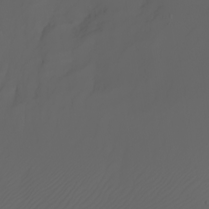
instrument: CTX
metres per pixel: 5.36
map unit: Nhu
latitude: -7.3131
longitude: -82.0444
